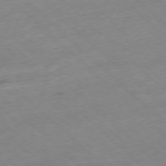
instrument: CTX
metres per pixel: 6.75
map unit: Ap
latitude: -77.8800
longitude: -60.5734
